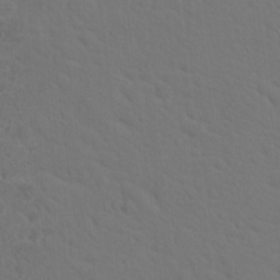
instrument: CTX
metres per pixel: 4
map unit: Hto
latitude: 18.5734
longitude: -34.0822
